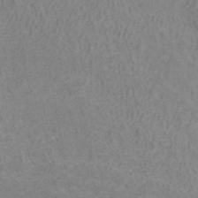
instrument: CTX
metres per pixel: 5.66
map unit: ANa
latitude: 41.5938
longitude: 17.0865
